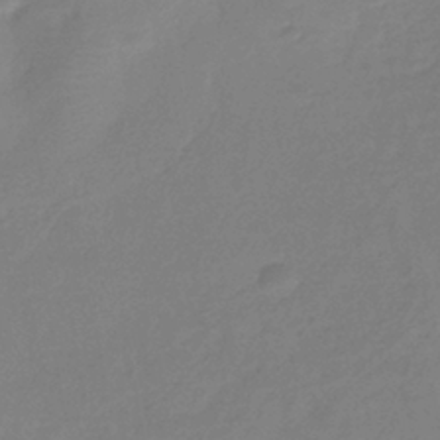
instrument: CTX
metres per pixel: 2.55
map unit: eHb
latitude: -37.2565
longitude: 78.6707
